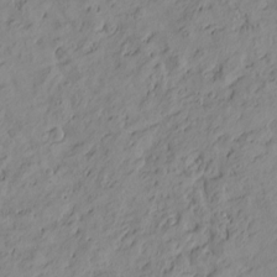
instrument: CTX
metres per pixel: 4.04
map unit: Htu
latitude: -1.0298
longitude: -174.8947
